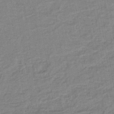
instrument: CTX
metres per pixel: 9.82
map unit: lHb
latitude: -40.6896
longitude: 60.8219
